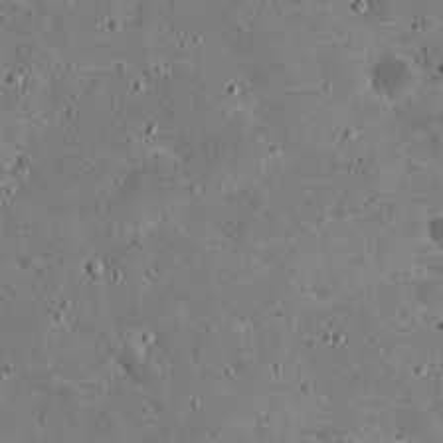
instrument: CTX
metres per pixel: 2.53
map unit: eHh
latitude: 21.3293
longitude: -65.1970
